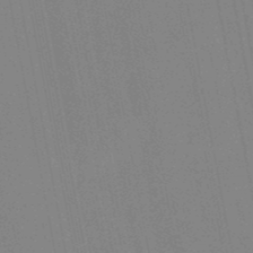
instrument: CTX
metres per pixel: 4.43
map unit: lHb
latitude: -48.8030
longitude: 67.0108
